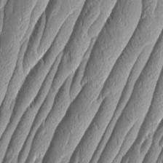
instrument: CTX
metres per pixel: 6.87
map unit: Aa
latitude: 7.1781
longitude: -129.4048
